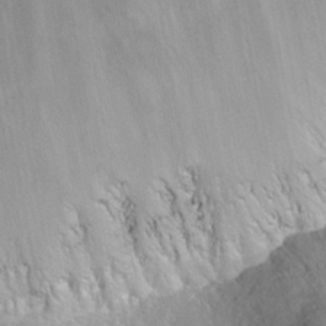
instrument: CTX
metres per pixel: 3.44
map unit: Hto
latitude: 25.3103
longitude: -38.9514
